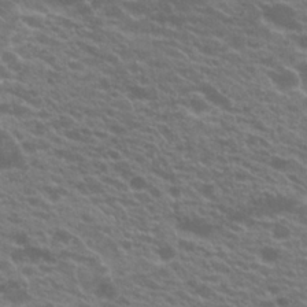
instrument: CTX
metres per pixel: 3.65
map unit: Hto
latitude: 22.8002
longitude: -37.3482
